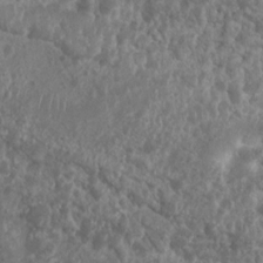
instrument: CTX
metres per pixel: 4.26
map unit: Nhu
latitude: 7.0836
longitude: -20.8947
